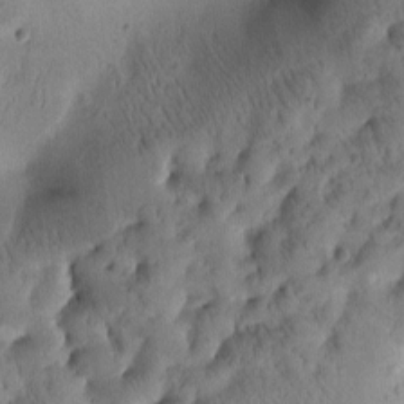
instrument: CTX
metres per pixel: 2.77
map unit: Htu
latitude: -1.7667
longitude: 170.3495
